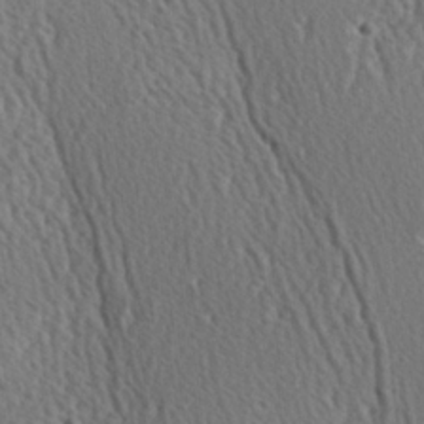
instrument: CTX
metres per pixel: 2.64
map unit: Hve
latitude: 2.2333
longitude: -124.4601
